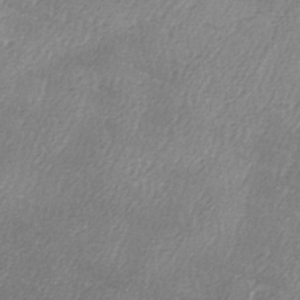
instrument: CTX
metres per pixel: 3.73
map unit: Ave
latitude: -7.1620
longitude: -122.9703
